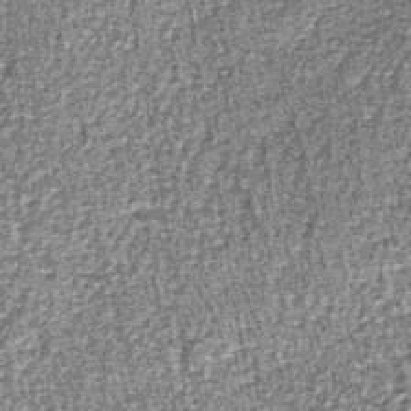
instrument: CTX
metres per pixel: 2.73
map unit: lHb
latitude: -38.8219
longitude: 66.8408
